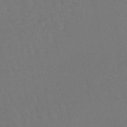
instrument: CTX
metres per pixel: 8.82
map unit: lHb
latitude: -45.8611
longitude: 77.5210
